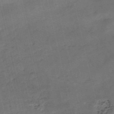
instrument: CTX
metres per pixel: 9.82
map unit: eHh
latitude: -54.7274
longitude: -91.1592
